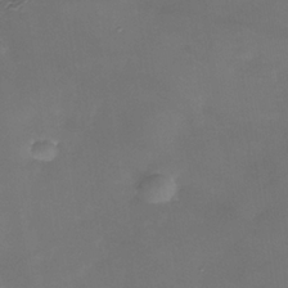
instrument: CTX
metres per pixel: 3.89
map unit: Nhe
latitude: -35.9745
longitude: -89.6316
